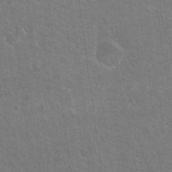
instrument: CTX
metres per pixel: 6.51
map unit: Nhu
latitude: 25.2537
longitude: -51.7827
